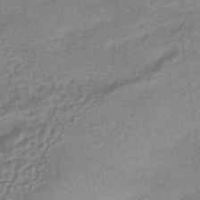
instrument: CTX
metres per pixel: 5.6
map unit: HNhu
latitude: -42.8785
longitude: 90.4251
